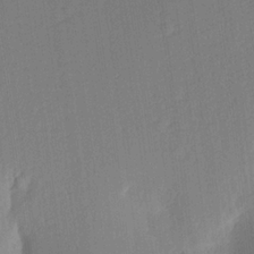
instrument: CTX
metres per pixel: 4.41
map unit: Aa
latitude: 17.8961
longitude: -142.8947
